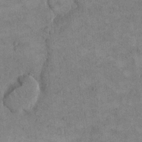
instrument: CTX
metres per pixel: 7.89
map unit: eHh
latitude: 14.5357
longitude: -67.9528
